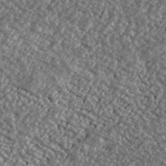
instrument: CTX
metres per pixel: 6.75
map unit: Ave
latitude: 39.9906
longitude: -111.3482
